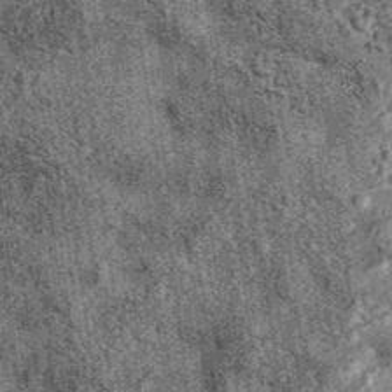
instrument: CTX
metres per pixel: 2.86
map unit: eAb
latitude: 36.6301
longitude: 108.0661
